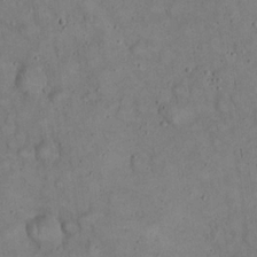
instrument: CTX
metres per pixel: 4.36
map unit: eHh
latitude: 20.7435
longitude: -59.8205
